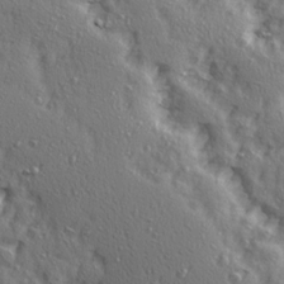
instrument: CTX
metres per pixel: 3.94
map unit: Ave
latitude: 15.3671
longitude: -105.1026
